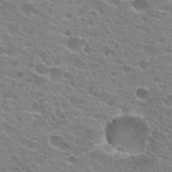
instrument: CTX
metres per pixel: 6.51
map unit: Hto
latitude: 24.1388
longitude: -42.7624
